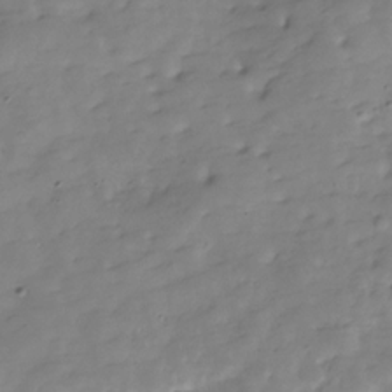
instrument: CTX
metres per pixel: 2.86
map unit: Hve
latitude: -29.4643
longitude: 91.8612
